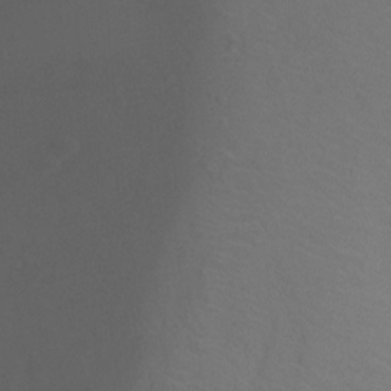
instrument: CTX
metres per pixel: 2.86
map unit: Ht
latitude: -9.5777
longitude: -23.4615
